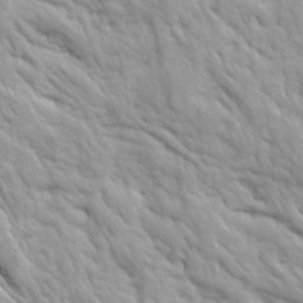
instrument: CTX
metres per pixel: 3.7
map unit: Ave
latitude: 16.2145
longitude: -131.9528
